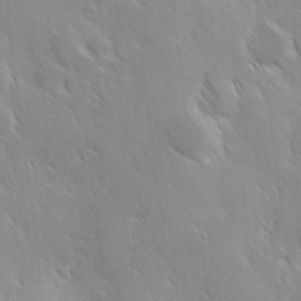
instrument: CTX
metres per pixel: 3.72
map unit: Ave
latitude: 9.4238
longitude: -103.9528
